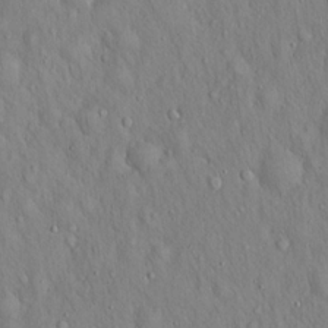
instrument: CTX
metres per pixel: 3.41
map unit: Hto
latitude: 16.1011
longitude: -58.1767
